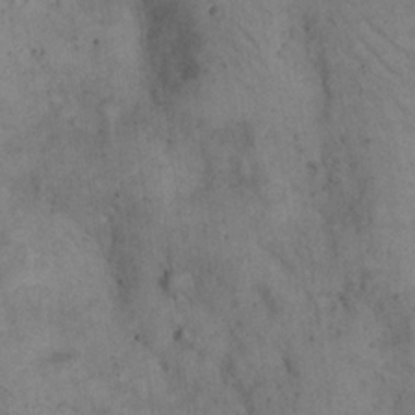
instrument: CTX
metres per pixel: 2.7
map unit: eHh
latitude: 20.7813
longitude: -60.4601
